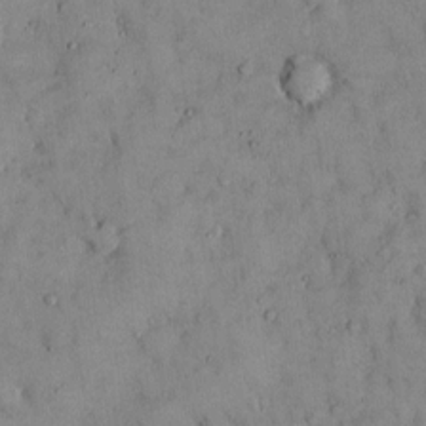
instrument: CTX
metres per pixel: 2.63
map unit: Hto
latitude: 11.7639
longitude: -60.0255
